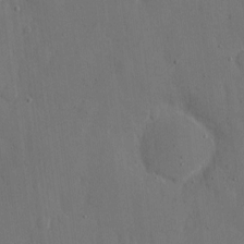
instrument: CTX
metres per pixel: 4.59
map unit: eHh
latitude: 7.1781
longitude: -68.2712
